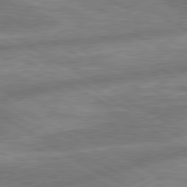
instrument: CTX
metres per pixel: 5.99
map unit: lApd
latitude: 80.3656
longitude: -167.8961
